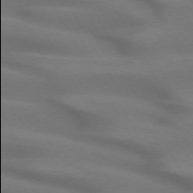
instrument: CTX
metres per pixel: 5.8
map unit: lApd
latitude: 72.6113
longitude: -49.9906
